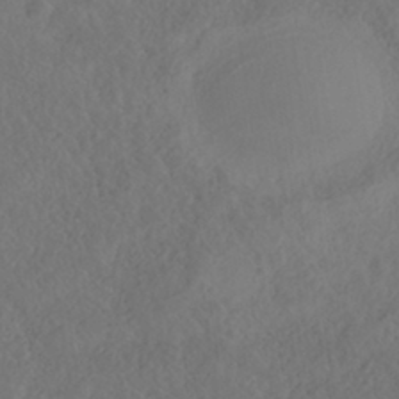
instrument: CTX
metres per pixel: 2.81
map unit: HNhu
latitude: -40.2739
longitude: 104.8219
